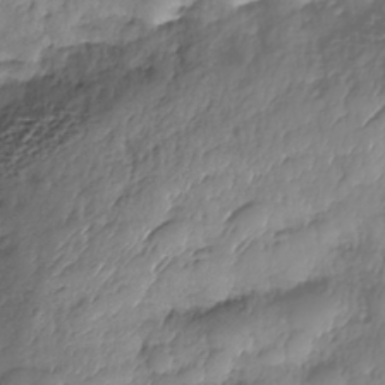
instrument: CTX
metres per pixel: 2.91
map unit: Nhe
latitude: -37.4265
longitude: -147.6127
